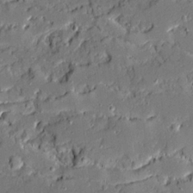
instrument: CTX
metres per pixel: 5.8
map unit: Ave
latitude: 19.4426
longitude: -128.2522
